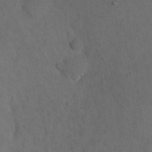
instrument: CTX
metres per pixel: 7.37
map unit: eHh
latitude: 18.9891
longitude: -63.8206
